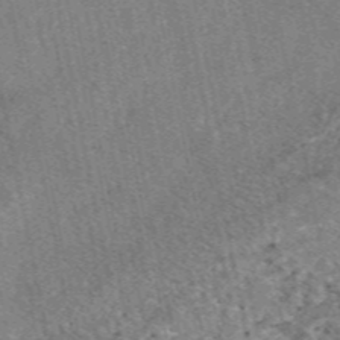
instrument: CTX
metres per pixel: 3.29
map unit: eAb
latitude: 48.6868
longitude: 109.5399
